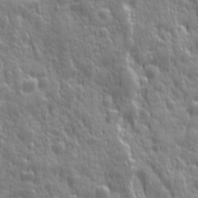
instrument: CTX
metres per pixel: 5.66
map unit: Ave
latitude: 12.6113
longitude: -104.0633
